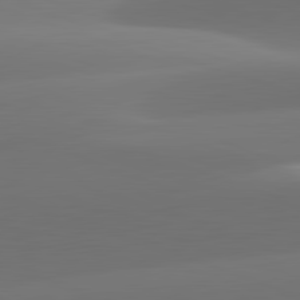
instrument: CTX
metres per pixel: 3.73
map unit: lApd
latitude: 82.0822
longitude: -163.4427
